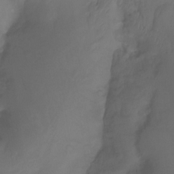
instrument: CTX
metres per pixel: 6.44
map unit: Ht
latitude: -14.9731
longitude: -49.2537
